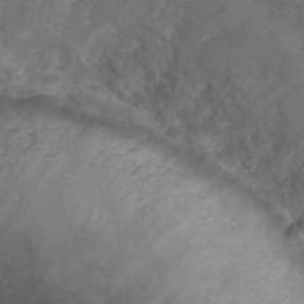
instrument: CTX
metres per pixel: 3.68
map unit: Nhu
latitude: 29.2348
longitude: -50.1011
